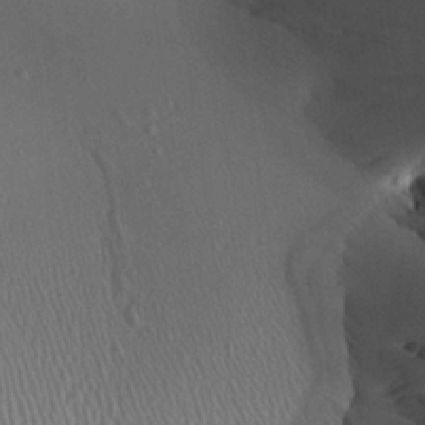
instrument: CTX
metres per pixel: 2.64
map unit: Aa
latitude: 27.9339
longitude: -135.7638
